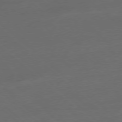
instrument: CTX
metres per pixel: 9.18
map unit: Ap
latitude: -78.5195
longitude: -57.3481
